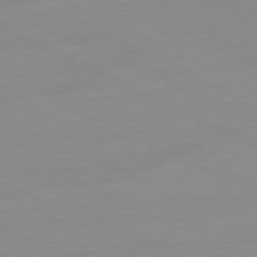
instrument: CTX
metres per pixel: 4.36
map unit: Ap
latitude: -81.1053
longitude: -94.1956
